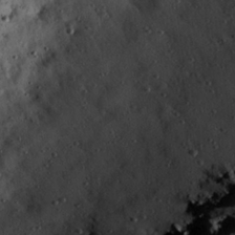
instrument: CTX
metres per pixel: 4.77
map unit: Hve
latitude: 25.9339
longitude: -93.7449
